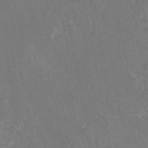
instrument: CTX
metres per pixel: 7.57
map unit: eAb
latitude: 46.2712
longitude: 107.7289
